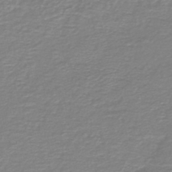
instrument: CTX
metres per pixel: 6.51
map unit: HNb
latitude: -45.9367
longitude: 53.2753
